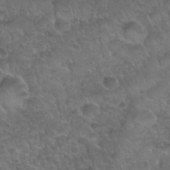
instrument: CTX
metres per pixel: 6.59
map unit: Nhu
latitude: 30.8758
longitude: -52.1011
